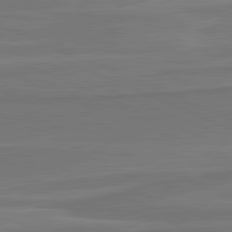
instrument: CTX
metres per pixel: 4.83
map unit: lApd
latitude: 81.7827
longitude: 169.1809
